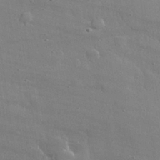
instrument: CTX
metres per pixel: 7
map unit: lHvf
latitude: 31.2537
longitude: -89.4049
